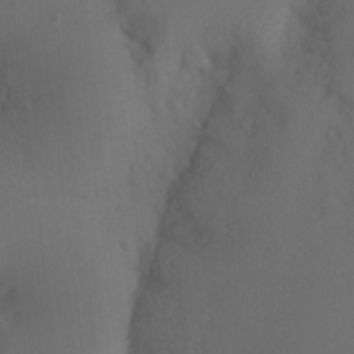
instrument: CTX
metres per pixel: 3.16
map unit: Ht
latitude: -7.8233
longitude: -34.4034
